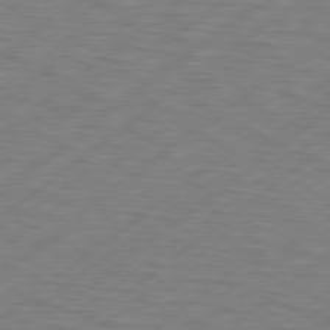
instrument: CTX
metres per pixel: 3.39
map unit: Hpe
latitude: 78.7058
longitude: -120.2334
